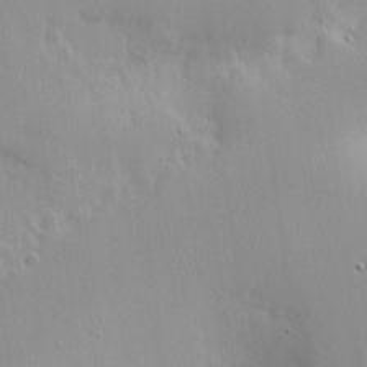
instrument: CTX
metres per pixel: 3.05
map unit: Nhe
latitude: -2.0472
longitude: -59.6316
